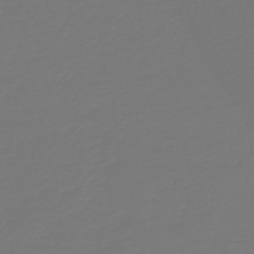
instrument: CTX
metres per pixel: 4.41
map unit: HNb
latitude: -46.0283
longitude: 51.9367
